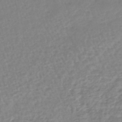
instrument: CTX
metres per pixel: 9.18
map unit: lHb
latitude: -44.5763
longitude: 78.6707
